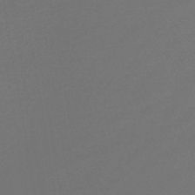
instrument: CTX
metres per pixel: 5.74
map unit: lHb
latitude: -45.5966
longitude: 59.8800
